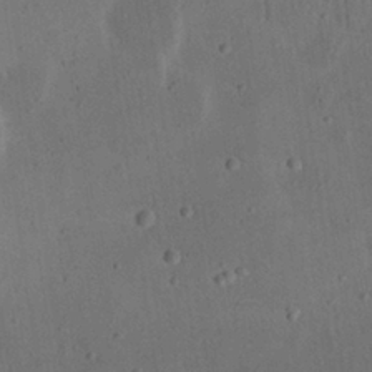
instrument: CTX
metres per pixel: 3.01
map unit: eHh
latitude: 23.2726
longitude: -70.2333
